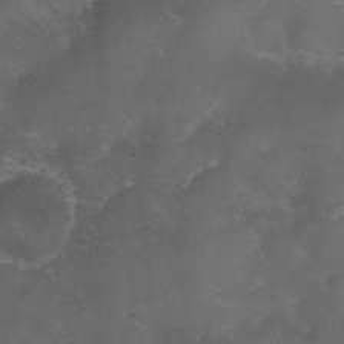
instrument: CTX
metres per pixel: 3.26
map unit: Nhu
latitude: 27.9717
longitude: -54.7813
